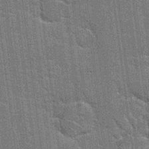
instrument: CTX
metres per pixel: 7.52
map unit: Hto
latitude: 20.3656
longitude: -48.4223
